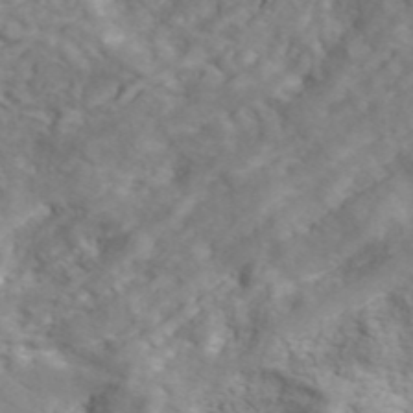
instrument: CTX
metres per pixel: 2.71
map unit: ANa
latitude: 41.5371
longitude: 14.7274
